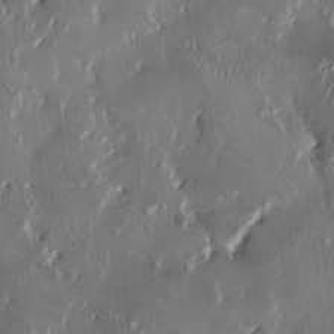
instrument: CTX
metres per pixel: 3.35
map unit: HNhu
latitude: 1.0836
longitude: -4.2145
